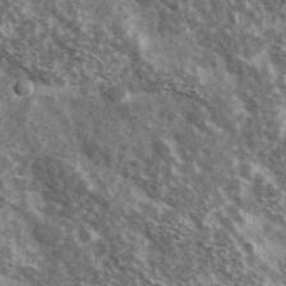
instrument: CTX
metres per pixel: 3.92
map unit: Ave
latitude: 38.5546
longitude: -108.2144
